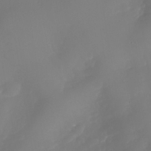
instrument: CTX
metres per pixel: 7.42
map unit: Nhe
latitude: -34.3684
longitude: -145.1592
